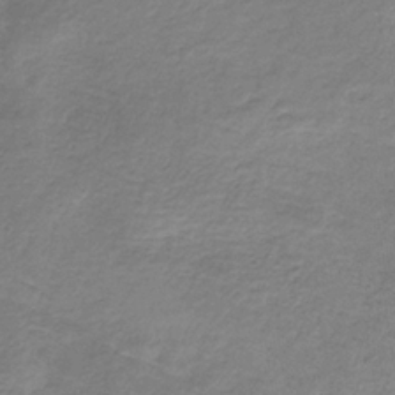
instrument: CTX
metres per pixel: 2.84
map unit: HNb
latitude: -33.6533
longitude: 56.4818
